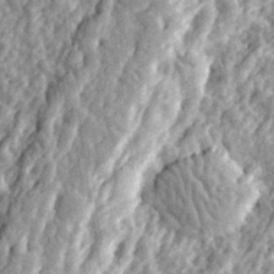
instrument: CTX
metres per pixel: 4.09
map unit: eHh
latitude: 32.0444
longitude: -79.8773
